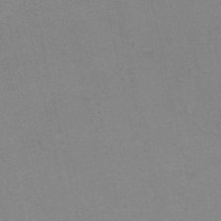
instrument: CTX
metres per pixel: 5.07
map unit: HNb
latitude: -51.8800
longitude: -50.7246
